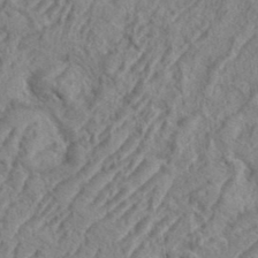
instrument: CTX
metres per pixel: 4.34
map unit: eHh
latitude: 36.7058
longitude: -137.5938
